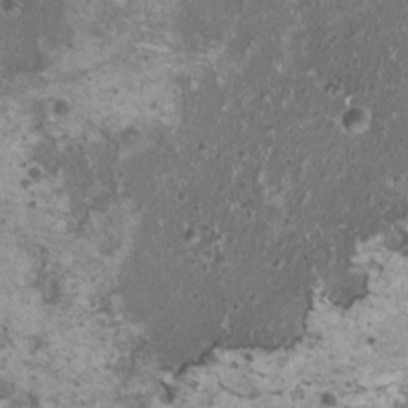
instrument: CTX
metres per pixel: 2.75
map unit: HNhu
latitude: 0.1955
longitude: 1.1809
